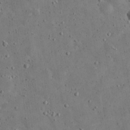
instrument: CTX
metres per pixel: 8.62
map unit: eHh
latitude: 21.3482
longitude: -65.6694
